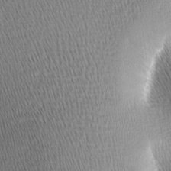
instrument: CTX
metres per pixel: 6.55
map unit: lAa
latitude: -8.7085
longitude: -124.9702
